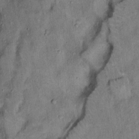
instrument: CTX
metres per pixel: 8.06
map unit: Hto
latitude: 15.0837
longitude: -58.9892
